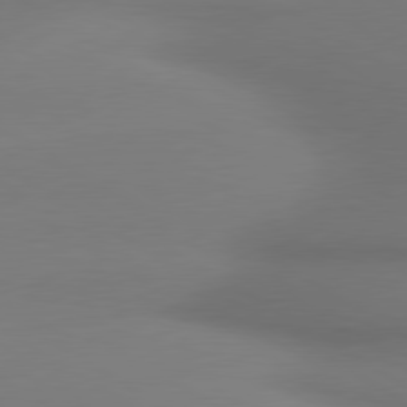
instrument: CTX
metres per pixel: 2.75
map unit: lApd
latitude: 80.0255
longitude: 174.5762
